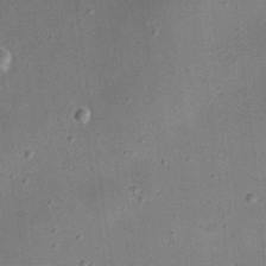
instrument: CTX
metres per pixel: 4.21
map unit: eHh
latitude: 24.7246
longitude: -70.9136
